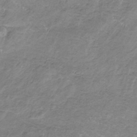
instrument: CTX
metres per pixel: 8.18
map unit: HNb
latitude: -33.6533
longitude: 58.2739
